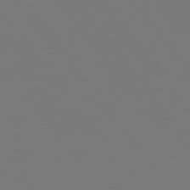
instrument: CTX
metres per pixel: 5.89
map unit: Hpe
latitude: 75.1781
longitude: -123.9150
